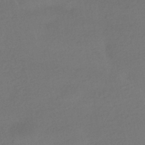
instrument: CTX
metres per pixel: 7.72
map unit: HNhu
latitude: -42.4251
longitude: 95.8800
